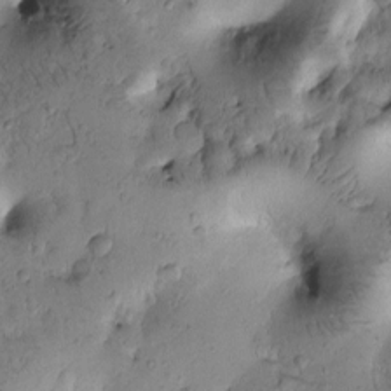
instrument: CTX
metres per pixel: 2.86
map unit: Htu
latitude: -3.2564
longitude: 171.3699
